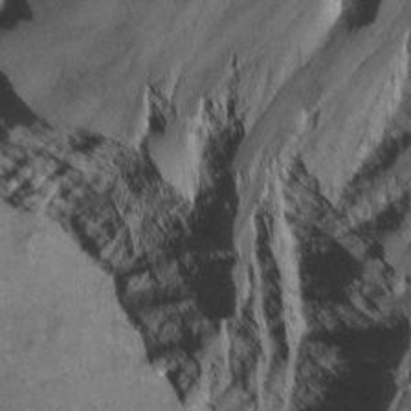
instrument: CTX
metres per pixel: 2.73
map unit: Nhu
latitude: -12.9353
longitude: -74.1011
